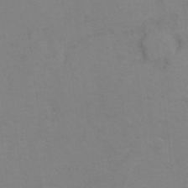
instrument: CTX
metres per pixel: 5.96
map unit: Hto
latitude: 7.3671
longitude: -35.8205
